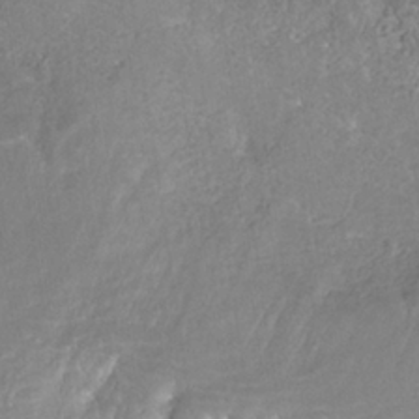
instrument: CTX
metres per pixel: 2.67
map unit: Nhe
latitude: -37.9178
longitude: -118.1200
